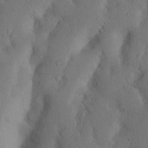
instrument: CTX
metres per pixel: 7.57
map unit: Nhu
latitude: 20.1767
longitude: -75.5560
